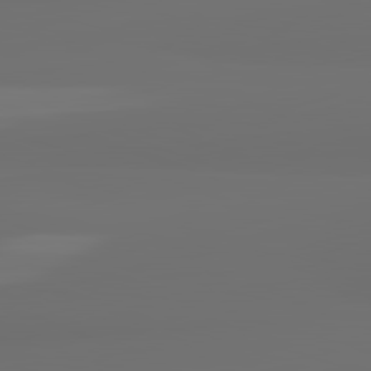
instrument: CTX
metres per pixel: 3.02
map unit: lApd
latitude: 82.6112
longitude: 163.6155
